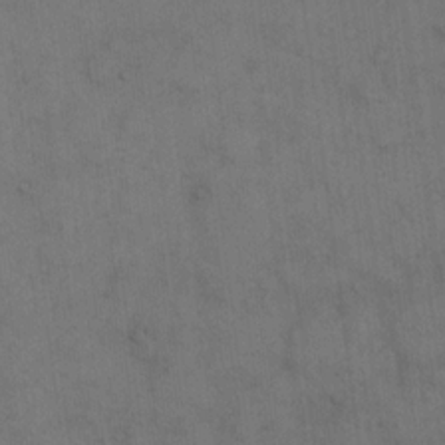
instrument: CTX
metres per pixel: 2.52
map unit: eHh
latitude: 15.4994
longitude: -62.7624
